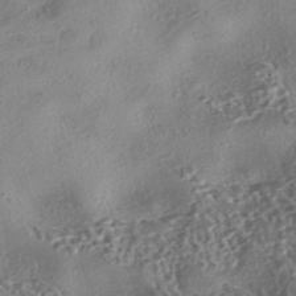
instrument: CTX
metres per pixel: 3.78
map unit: eHh
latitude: -42.3684
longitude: 120.7463
